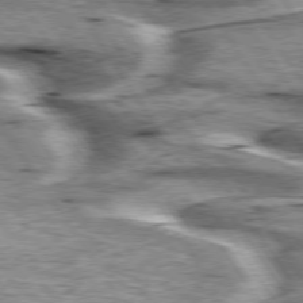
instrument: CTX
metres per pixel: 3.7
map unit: lApd
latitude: 75.9150
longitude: -59.9906
